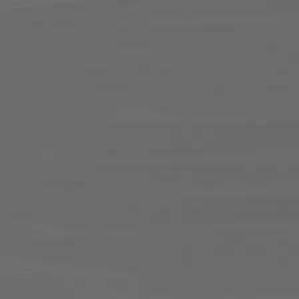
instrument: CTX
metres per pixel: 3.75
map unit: lApd
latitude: 82.3467
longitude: -172.1388
